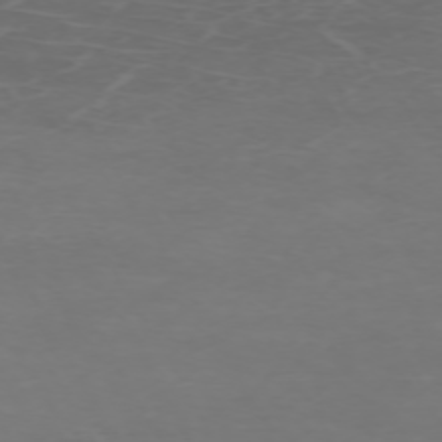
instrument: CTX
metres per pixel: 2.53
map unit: Hpe
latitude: -72.7652
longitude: 8.6518
